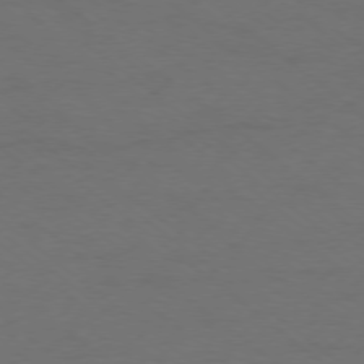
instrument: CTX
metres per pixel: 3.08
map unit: Ap
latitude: -77.5777
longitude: -76.3656
